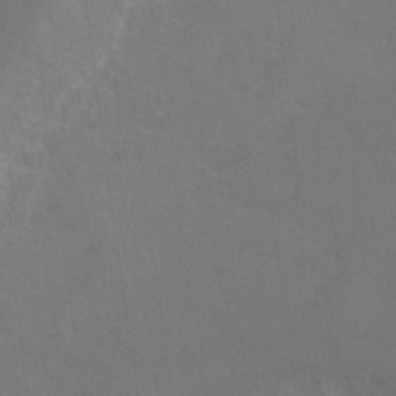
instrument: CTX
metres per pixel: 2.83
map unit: Hto
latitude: 3.4048
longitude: -32.5546
